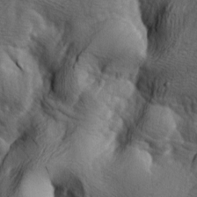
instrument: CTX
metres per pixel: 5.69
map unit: lAa
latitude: -7.0864
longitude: -124.1389
